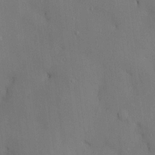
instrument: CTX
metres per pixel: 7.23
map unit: HNhu
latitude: 15.1593
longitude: 11.7856
